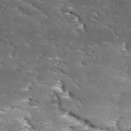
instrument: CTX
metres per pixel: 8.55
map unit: Ave
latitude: 17.1025
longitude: -136.6113
